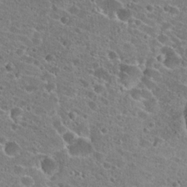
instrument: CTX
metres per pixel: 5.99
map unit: Hto
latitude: 23.1970
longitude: -43.1970
